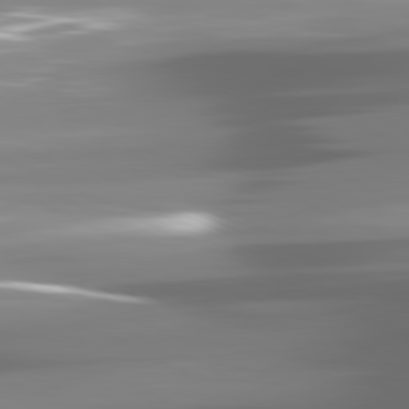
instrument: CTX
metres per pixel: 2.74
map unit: lApd
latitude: 81.4993
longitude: -140.6868
